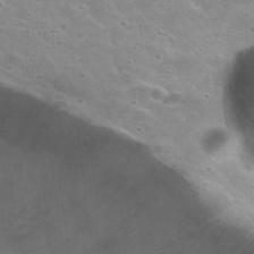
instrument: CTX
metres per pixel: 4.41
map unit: Nhu
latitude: 29.1781
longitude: -48.1767
